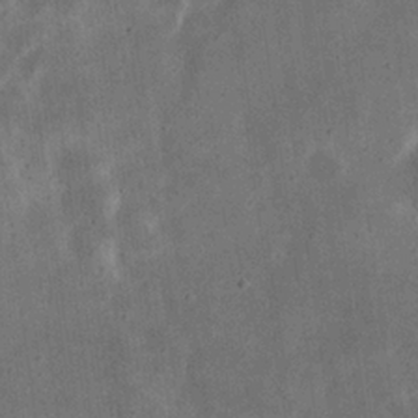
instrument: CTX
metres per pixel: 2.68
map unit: eHh
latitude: 23.4993
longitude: -68.8569
